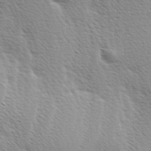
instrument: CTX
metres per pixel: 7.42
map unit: Ave
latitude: 0.6490
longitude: -115.0080
